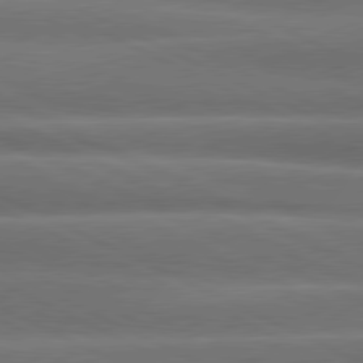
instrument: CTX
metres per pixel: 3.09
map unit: lApd
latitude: 80.5735
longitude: -136.8569
